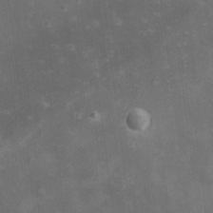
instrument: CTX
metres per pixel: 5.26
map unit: Nhu
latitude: 0.0444
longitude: -77.3670
